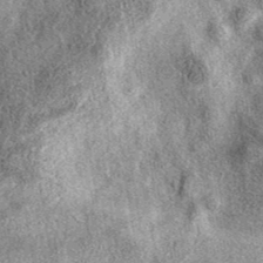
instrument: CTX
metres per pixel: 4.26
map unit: eAb
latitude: 39.0836
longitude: 106.8030
